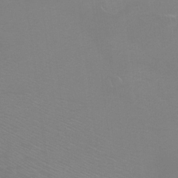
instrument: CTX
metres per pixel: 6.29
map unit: Ht
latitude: -9.5588
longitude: -38.2900
